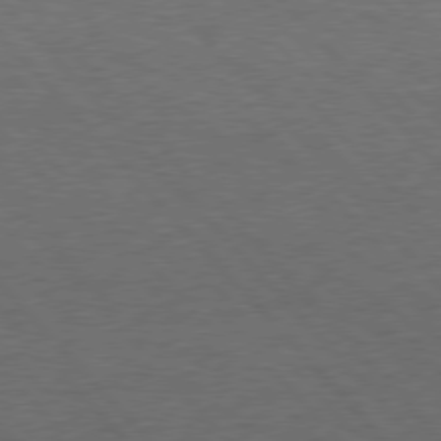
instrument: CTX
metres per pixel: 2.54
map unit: Hpe
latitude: 76.7435
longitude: -157.6882
